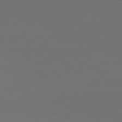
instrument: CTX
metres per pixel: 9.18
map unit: lApd
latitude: 81.6316
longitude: 147.7666
